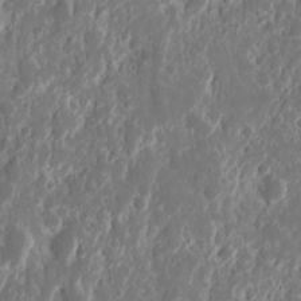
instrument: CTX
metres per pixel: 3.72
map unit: eHh
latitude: 11.6505
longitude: -72.0633
